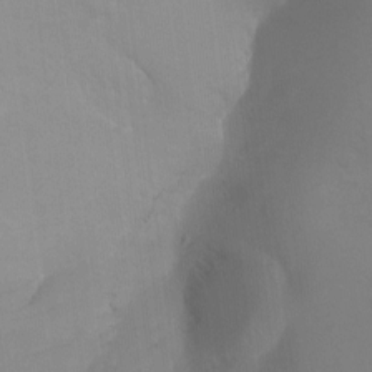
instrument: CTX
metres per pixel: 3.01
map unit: Ht
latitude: -3.8611
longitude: -26.4790
